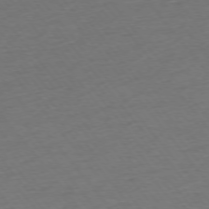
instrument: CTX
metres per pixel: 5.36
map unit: Ap
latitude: -75.5588
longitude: -83.0458
